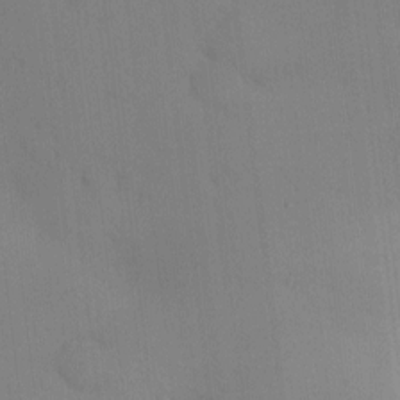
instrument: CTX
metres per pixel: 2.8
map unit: eHh
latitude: 0.1766
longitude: 17.5211
